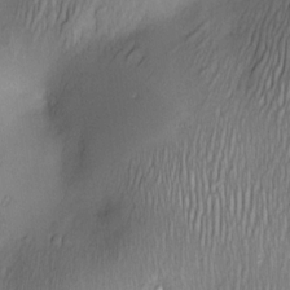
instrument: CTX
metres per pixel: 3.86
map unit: Nve
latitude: -23.1620
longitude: -138.3278
